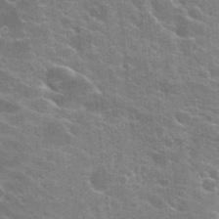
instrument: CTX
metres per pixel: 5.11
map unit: Hto
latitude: 24.5734
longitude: -36.8758
